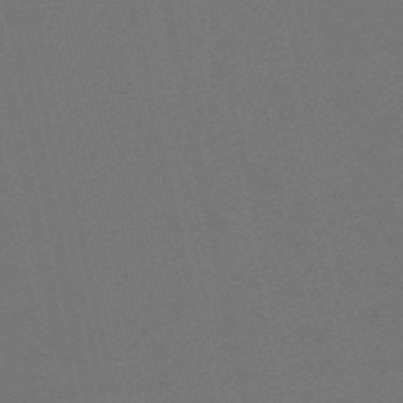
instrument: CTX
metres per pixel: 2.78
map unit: HNb
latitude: -49.5966
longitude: -52.2712
